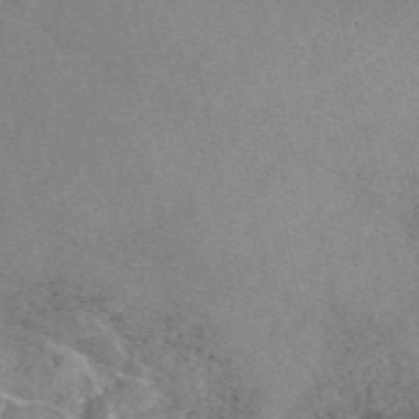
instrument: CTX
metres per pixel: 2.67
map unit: eAb
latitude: 48.2145
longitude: 113.5777
